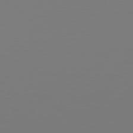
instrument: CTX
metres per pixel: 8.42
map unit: Hpe
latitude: 76.7624
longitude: -137.5938
